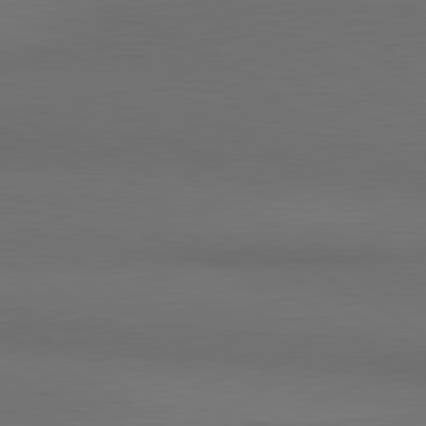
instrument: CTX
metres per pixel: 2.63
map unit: lApd
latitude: 80.9514
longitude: 160.2928
